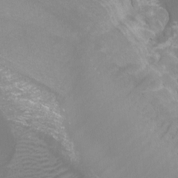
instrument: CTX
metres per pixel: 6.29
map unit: Htu
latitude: -12.6519
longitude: -71.1970
